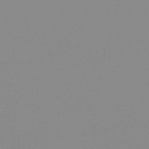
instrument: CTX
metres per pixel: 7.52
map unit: HNb
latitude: -45.0109
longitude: -44.6679
